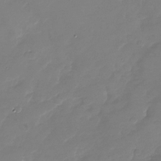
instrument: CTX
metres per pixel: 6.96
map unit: Nhu
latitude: -26.9352
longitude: -62.0444
